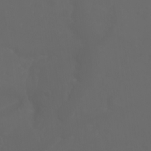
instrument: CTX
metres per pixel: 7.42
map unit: Nhu
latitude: -7.8422
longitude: -83.2348
